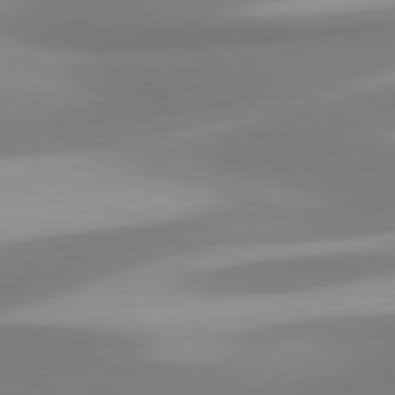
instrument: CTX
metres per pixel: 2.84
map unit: lApd
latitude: 80.6679
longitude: 175.3509
